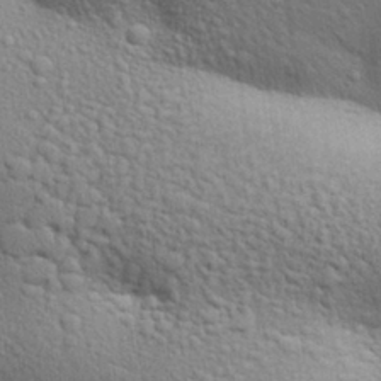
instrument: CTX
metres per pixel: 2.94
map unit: Aa
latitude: 29.8961
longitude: -147.4805
